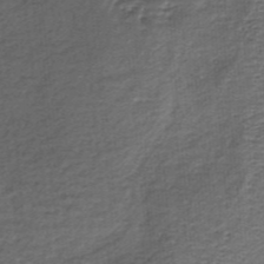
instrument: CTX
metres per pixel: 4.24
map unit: lHb
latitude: -36.5762
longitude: 60.5763
